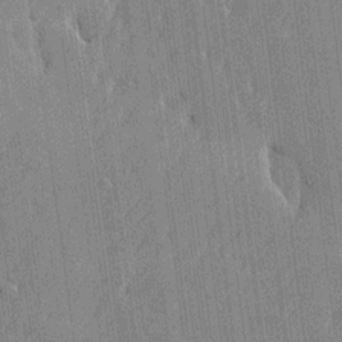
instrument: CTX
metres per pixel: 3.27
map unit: Htu
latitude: -7.3509
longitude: 176.3117
